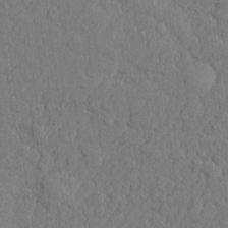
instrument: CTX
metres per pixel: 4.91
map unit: lHvf
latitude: 23.5371
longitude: 142.5384
